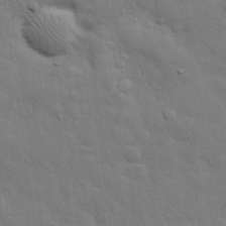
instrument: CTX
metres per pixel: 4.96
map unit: eHh
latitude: 29.7638
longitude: -75.4615
